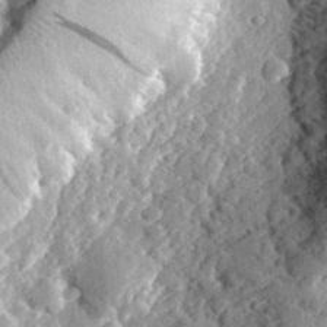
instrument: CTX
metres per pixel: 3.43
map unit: lHvf
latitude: 32.9703
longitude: -83.8016
